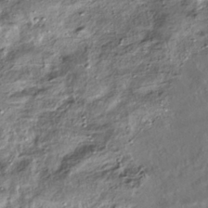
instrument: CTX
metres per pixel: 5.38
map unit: HNhu
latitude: -39.5777
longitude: 107.6155
